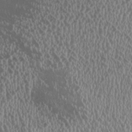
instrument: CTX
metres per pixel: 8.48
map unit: HNhu
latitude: -2.1038
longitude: -0.0444
